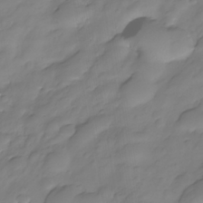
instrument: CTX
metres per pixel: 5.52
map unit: Nhe
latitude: -35.7478
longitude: -145.6127
